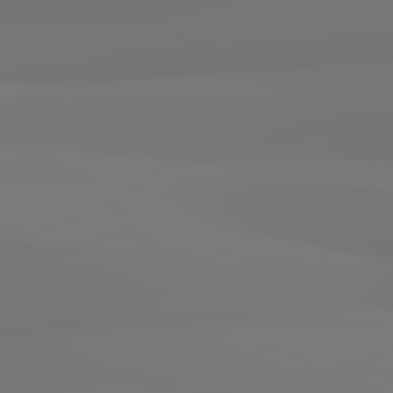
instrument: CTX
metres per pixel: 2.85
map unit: lApd
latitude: 82.4223
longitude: 171.1053
